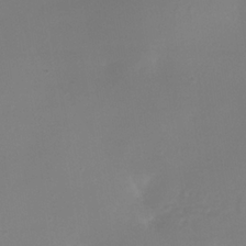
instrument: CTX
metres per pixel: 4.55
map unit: Nhe
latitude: -35.9556
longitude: -117.8772
